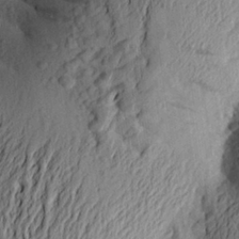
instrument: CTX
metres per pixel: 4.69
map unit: Aa
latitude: 24.5167
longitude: -150.1200
